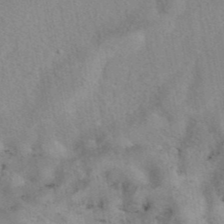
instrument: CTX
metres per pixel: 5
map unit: eAb
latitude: 40.9513
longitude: 108.5196
